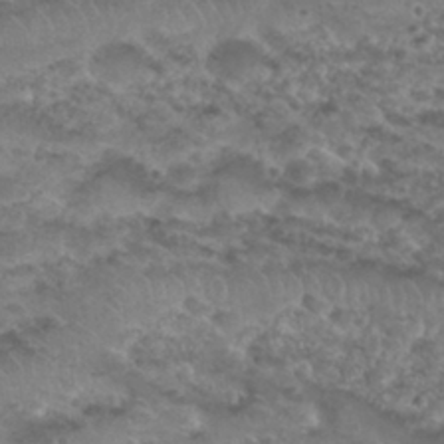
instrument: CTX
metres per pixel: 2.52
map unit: Nhu
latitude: 29.8772
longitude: -50.1955
